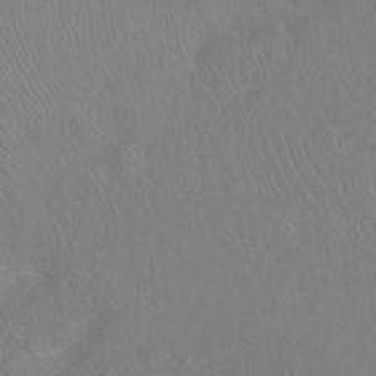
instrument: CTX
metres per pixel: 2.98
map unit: Ht
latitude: -9.1809
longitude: -37.0270
